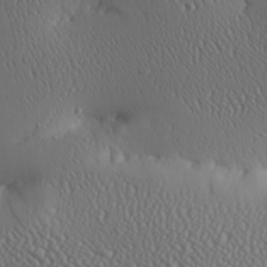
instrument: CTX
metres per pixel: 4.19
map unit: Ave
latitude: 24.1388
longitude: -135.7260
